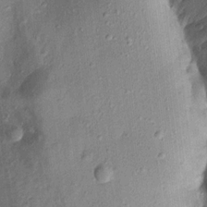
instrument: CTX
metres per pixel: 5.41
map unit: Aa
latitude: 16.6113
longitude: -146.3279
